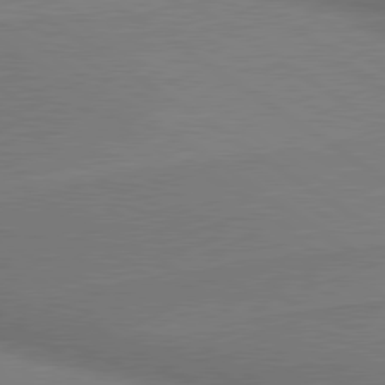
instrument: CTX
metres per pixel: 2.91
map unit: lApd
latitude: 79.9339
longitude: 179.0864
